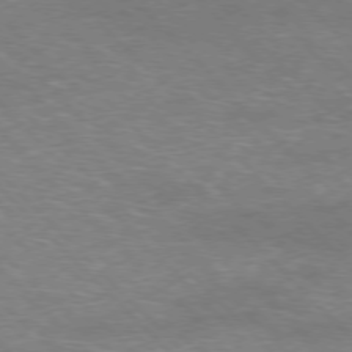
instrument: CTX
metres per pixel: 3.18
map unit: Hpe
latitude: -77.1431
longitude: -12.1389
